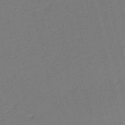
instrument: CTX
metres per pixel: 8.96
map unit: HNb
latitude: -53.9556
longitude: -39.6127
